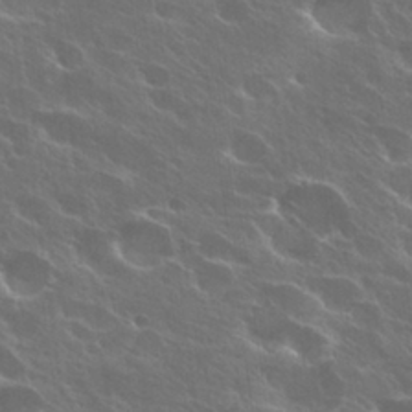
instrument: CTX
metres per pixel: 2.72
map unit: Hto
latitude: 27.9528
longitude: -41.2536
